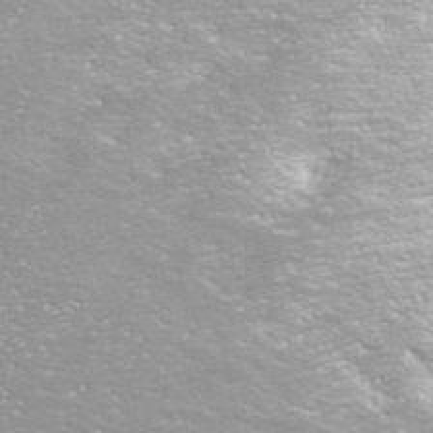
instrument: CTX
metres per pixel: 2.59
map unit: ANa
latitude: 40.1766
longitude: 21.4832
